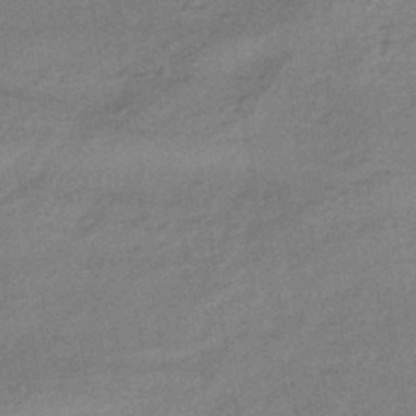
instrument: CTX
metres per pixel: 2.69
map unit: HNhu
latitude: -42.4817
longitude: 90.5385
